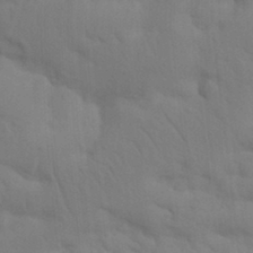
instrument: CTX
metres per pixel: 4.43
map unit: Nhu
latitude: 21.7072
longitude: -73.8017
